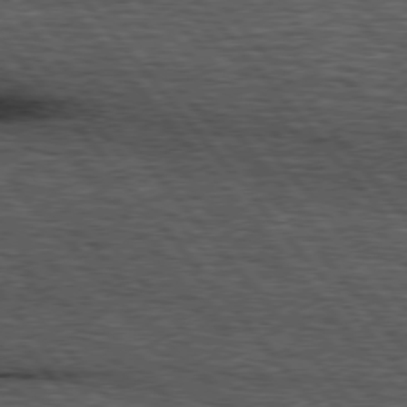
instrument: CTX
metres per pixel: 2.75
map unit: lApd
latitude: 75.9528
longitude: -86.4034
